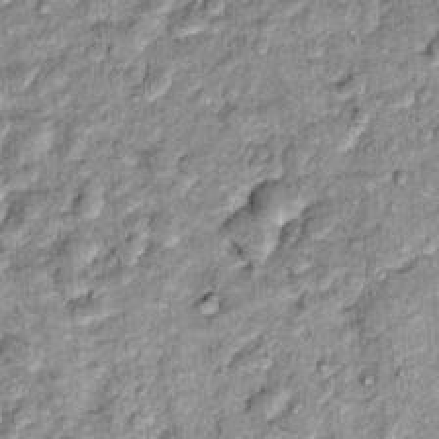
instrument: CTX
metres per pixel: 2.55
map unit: Hto
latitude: 14.0633
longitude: -34.9513
